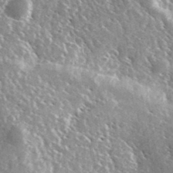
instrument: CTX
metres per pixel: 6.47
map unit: Ave
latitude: 36.9892
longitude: -110.0633
